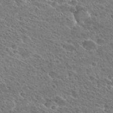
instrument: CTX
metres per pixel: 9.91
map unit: Hto
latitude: 27.6127
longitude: -39.3859
